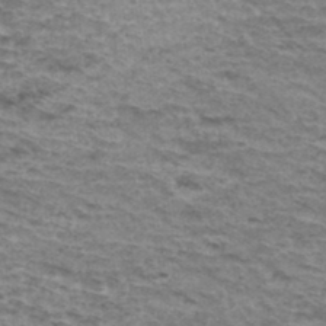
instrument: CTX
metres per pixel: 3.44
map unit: Hto
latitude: 36.4223
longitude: -43.1781
